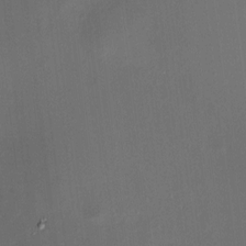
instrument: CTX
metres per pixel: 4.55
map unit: HNhu
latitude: 6.8002
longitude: 9.0864
